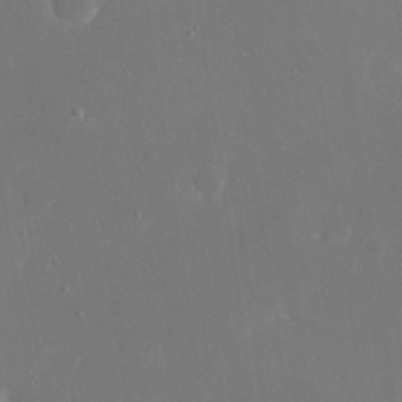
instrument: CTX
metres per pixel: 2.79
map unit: eHh
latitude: 19.8772
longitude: -68.7057
